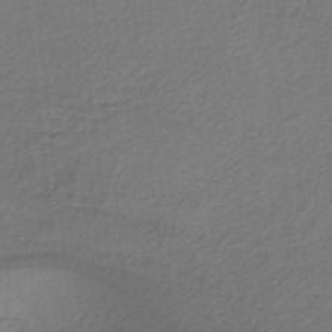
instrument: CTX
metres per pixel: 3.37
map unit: lHb
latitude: -35.8611
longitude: 60.1984
